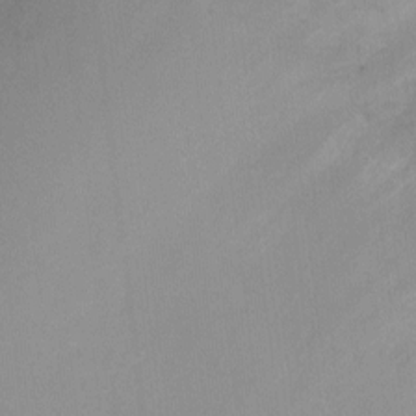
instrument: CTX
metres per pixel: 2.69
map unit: Ht
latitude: -10.0472
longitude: -28.5168
